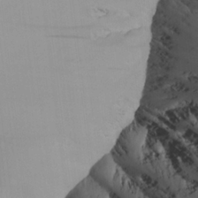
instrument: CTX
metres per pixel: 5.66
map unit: Aa
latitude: 24.9702
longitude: -131.8206
